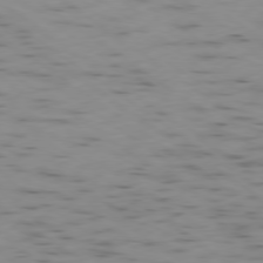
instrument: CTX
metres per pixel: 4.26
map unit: Ap
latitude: -79.1620
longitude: -72.8947
